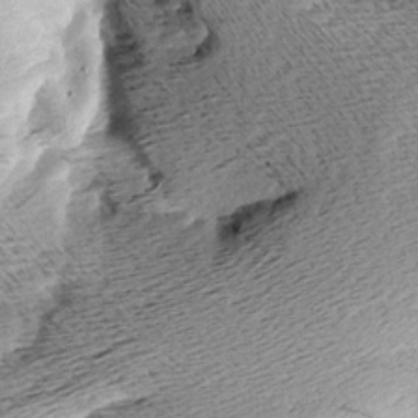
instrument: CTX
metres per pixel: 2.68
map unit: Aa
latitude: 8.0822
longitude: -140.5167
